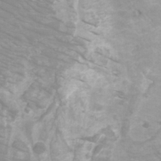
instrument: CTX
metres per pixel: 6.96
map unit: Htu
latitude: -12.1417
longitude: -73.3482
